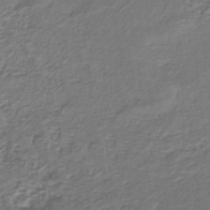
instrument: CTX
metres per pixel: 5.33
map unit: lHb
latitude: -39.8423
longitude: 71.8234
